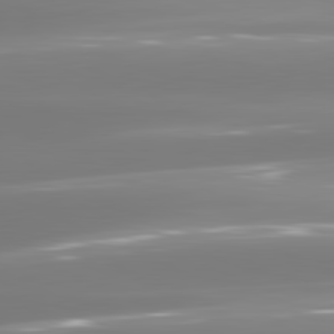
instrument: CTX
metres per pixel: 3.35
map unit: lApd
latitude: 81.1781
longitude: -134.0444
